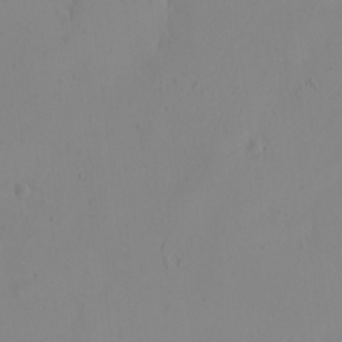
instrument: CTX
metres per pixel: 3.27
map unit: eHh
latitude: -9.7100
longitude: -68.2900
